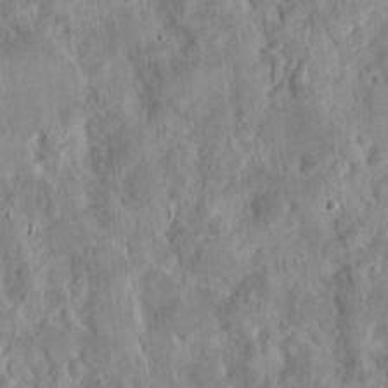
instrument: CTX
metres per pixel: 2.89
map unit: eHh
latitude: 12.2712
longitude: -73.8962
